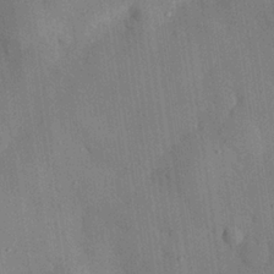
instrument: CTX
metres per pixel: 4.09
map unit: eHh
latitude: 27.0836
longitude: -76.5734
